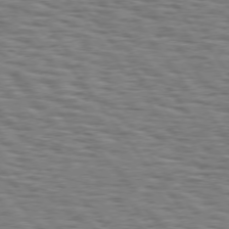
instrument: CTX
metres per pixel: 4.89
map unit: Hpe
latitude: 74.9325
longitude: -152.9892
